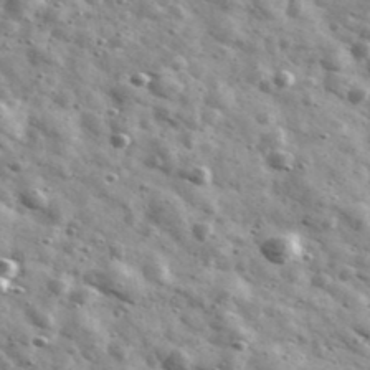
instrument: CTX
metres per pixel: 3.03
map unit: Ave
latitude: 41.4993
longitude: -106.9325
